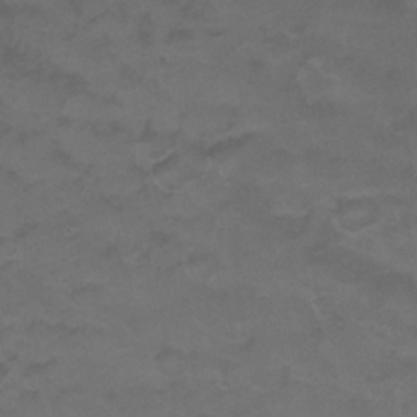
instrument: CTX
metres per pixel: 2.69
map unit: Nhu
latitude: 26.1767
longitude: -53.3104
